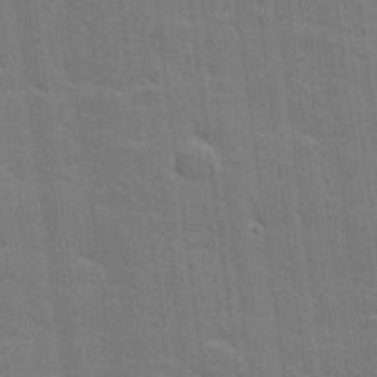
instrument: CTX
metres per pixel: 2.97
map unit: lHvf
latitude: 26.9892
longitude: 141.0486
